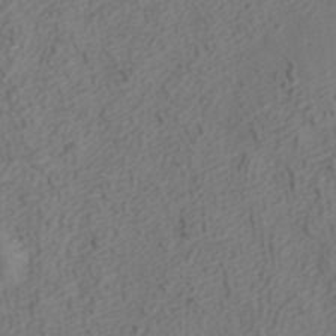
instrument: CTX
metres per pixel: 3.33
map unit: ANa
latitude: 41.8583
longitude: 27.7477
